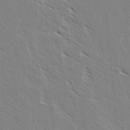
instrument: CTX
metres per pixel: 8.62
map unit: lAvf
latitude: 4.6113
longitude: -105.1215
